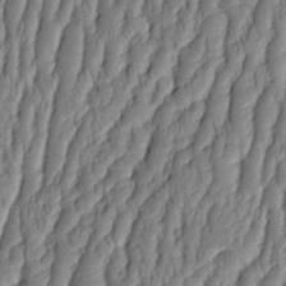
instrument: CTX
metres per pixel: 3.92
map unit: HNhu
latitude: -3.1620
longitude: 13.6533
